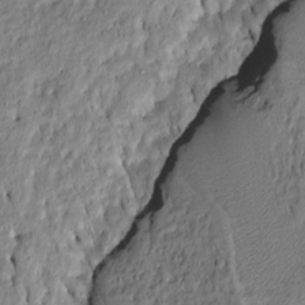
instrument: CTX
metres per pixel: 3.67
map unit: Htu
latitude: -6.8219
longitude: 144.5952
